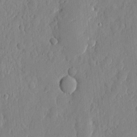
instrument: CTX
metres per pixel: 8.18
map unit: eHh
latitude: 6.4223
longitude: -73.4805
